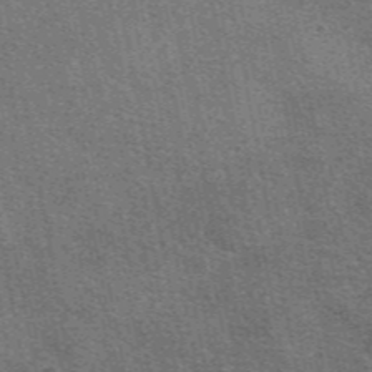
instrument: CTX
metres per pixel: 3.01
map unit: eAb
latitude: 48.4790
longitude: 114.8786
